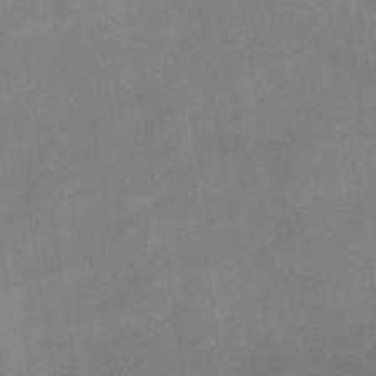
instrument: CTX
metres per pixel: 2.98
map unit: lHb
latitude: -37.2187
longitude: 73.8233
